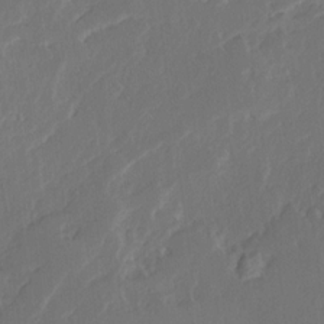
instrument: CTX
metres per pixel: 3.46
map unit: Ave
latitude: 14.9892
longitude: -137.9528
